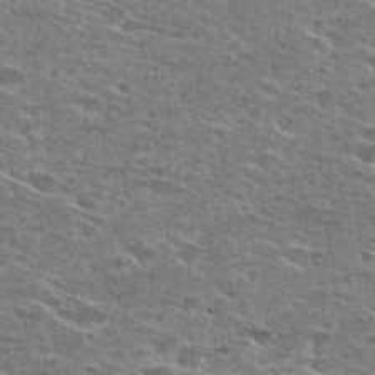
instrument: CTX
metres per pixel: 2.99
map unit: Hto
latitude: 27.9528
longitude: -46.7813
